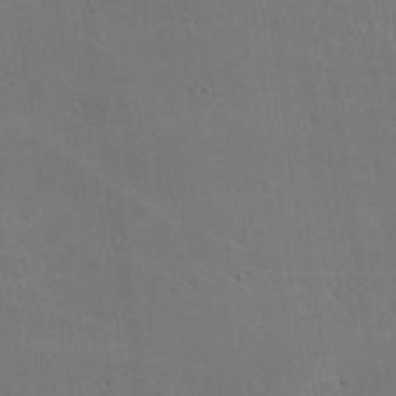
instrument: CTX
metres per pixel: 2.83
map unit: lHvf
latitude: -9.6533
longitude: -102.4412
